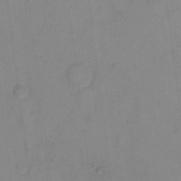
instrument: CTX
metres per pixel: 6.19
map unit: eHh
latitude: 6.9325
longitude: -65.6127
